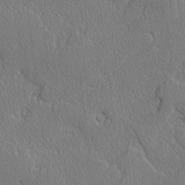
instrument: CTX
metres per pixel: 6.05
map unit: lAvf
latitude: -3.6910
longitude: -108.7435
